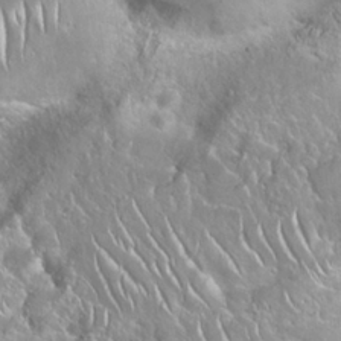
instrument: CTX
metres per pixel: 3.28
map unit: Nhu
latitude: 24.5356
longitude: -60.4601
